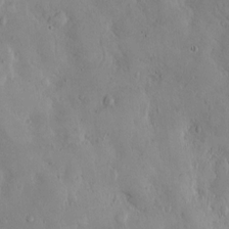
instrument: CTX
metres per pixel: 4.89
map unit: Hto
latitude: 10.4034
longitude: -57.6693
